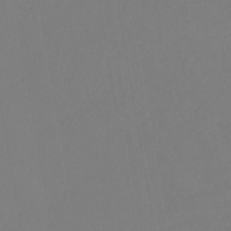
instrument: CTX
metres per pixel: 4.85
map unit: HNb
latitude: -46.3873
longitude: 55.5021
